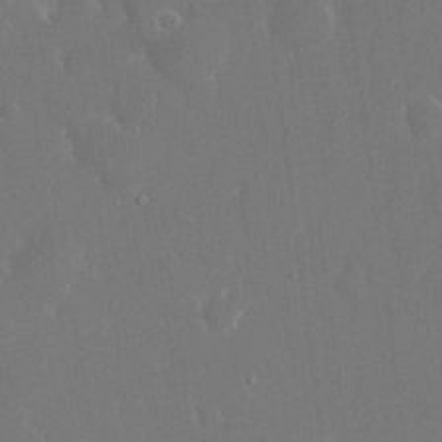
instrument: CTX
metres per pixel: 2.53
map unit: eHh
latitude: 15.3482
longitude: -72.0633
